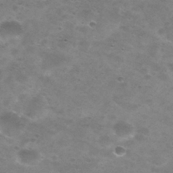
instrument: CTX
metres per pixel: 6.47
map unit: Nhu
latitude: 29.3104
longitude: -47.8773
